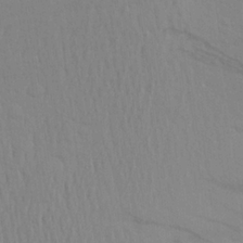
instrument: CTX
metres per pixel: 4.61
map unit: Aa
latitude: 22.6679
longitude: -145.1592
